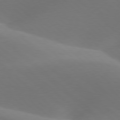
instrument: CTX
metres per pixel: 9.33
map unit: lApd
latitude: 77.8394
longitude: -50.9135
